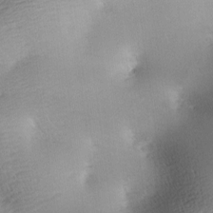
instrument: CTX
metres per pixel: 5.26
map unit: lAa
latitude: -10.3306
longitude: -124.8569
